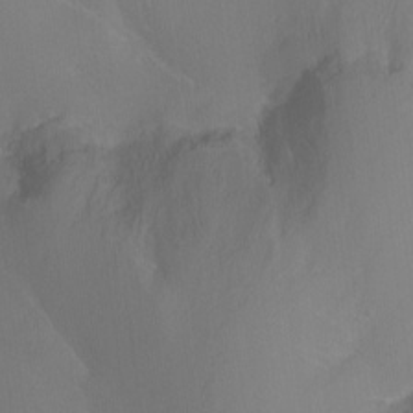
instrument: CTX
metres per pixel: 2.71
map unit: Hto
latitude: -13.6155
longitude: -43.4615
